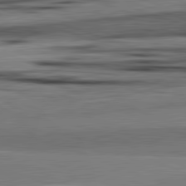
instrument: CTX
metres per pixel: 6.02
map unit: lApd
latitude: 82.4223
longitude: 160.8975
